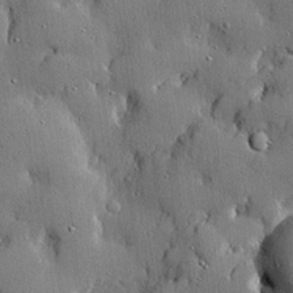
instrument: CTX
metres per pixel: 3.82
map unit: lHvf
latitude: 21.1781
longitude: 145.3510
